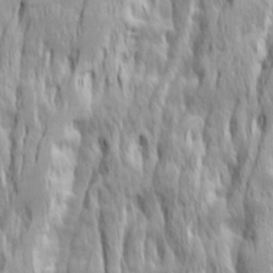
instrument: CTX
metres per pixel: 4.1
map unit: Ave
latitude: 14.8569
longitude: -135.5371
